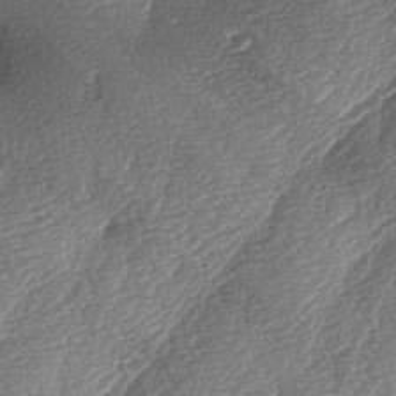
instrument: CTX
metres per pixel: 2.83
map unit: lAa
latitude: -3.6154
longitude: -128.9136
